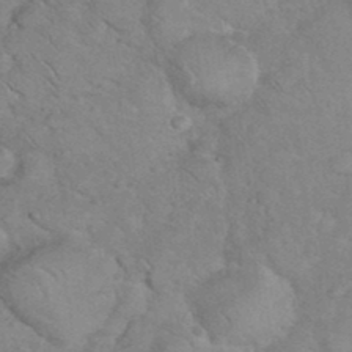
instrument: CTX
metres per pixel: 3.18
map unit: eHh
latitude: 36.6680
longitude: -64.2900
